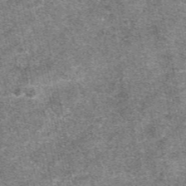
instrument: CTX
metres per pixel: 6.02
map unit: eAb
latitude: 48.0444
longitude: 105.1620
